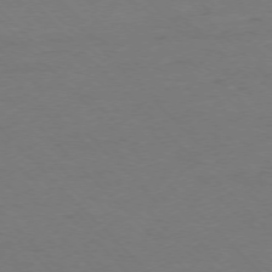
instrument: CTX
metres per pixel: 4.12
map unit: Ap
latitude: -75.4455
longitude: -78.4601
